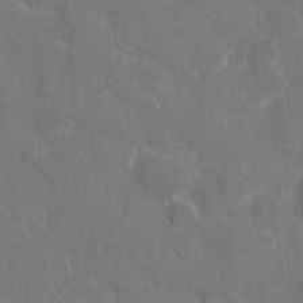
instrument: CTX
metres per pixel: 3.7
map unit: eHh
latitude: 8.1578
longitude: -69.8395
